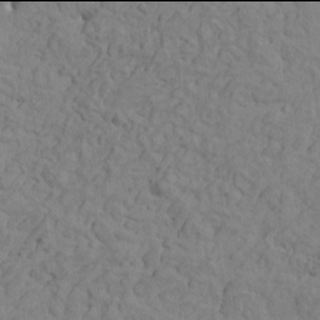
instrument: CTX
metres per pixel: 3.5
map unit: Htu
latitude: -2.0094
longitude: -175.4804
